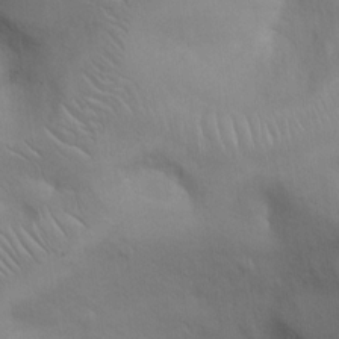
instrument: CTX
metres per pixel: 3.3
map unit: Hto
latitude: 12.5735
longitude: -56.8191
